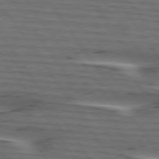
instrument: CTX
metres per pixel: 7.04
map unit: lApd
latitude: 75.3860
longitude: -70.0822
